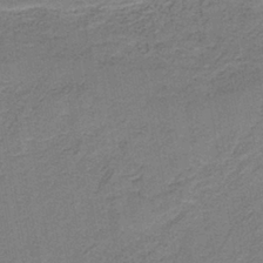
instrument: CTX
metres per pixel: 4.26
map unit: eAb
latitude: -37.8044
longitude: 52.1794
